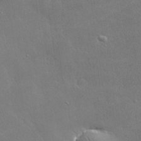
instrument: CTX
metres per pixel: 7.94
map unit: lHvf
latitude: 32.0255
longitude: -92.7057
